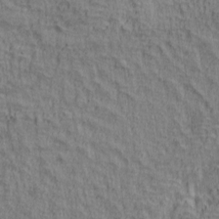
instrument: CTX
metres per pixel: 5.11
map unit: lAa
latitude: 4.9514
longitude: -114.7057
